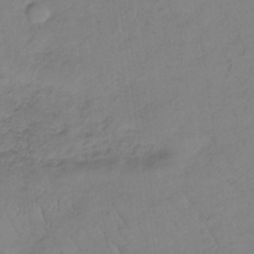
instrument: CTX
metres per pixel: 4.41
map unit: lHb
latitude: -34.6141
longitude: 69.0486
